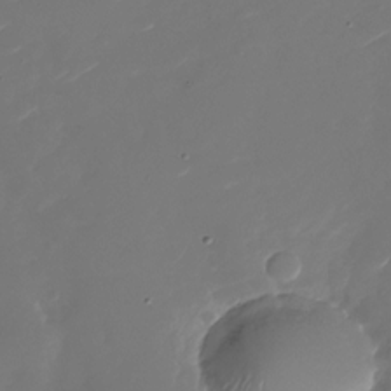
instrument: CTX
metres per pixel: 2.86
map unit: Nhu
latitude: -27.3698
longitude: -73.4616
